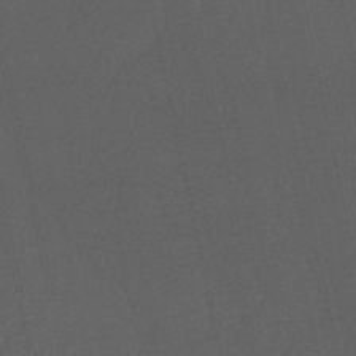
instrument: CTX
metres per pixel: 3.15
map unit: eHb
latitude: -50.8030
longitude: 72.8408
